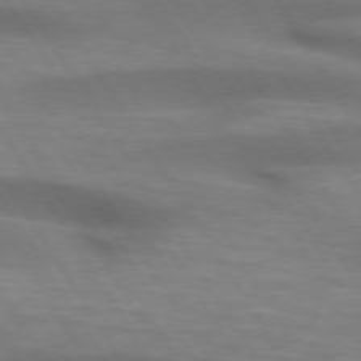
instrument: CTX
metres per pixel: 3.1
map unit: lApd
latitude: 73.8962
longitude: -51.9150
